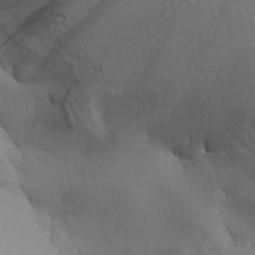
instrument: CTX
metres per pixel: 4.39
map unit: Aa
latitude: 27.0648
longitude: -132.1011
